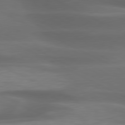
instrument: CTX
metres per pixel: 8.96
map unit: lApd
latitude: 79.7639
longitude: -119.8961
